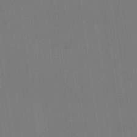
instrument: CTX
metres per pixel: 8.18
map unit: lHvf
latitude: 22.4223
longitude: 142.1794
